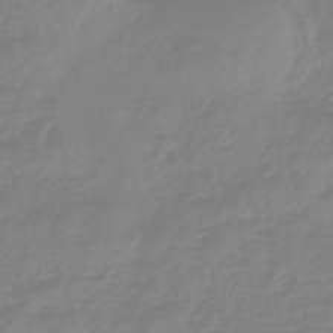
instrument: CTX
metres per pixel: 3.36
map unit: eHb
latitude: -45.7667
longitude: 82.6896
